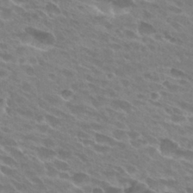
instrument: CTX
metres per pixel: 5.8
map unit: Hto
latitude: 28.0633
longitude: -42.4223
